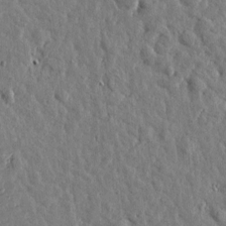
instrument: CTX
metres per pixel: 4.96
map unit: Htu
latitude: 1.1403
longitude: -179.1592
